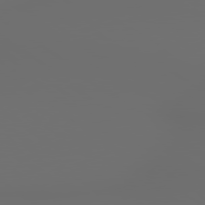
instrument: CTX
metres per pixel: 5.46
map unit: lApd
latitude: 79.3104
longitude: 176.2173
